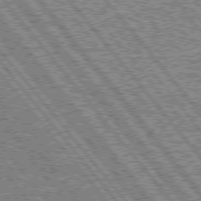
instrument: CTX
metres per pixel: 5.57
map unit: lApd
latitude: 75.6505
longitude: -77.3670
